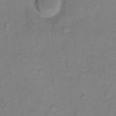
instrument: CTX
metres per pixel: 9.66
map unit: eHh
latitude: 10.9514
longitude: -64.4412
